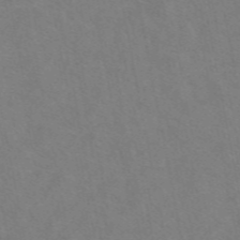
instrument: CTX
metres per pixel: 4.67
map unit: eAb
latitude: 48.9514
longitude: 120.5951
